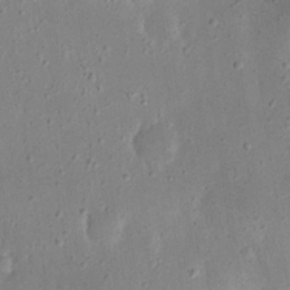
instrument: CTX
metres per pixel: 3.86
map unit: eHh
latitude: 23.1592
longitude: -67.7449
